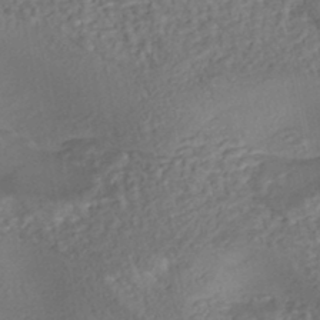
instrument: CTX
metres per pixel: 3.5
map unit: eHh
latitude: -43.3131
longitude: 120.8786
